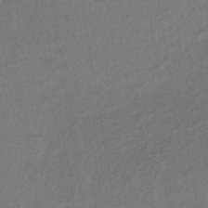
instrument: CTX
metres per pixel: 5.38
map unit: lHb
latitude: -38.5385
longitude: 71.5777
